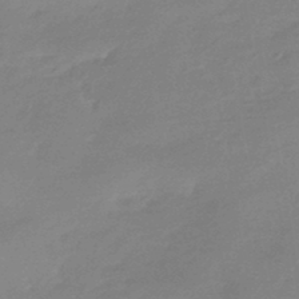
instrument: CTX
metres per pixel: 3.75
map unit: HNhu
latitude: -44.3495
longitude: 90.0094
